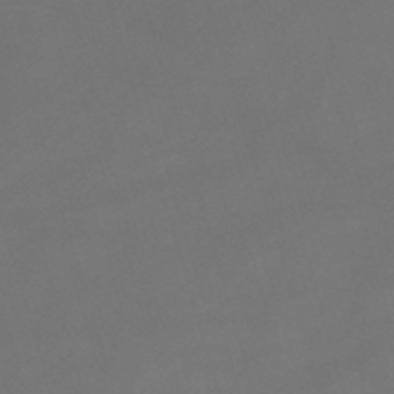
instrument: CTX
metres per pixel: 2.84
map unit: lHb
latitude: -47.0108
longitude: 63.1809
